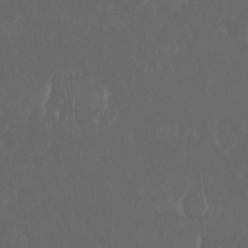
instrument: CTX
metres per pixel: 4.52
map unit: Nhu
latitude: 29.8205
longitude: -58.4979
